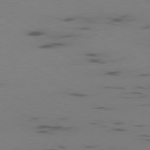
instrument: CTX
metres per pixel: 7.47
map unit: Ap
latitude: -79.6910
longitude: -61.6694
